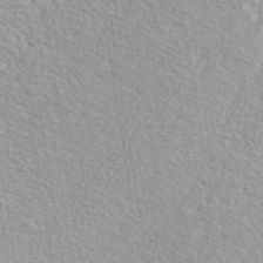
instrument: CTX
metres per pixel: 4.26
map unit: ANa
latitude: 36.8191
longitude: 14.8030
